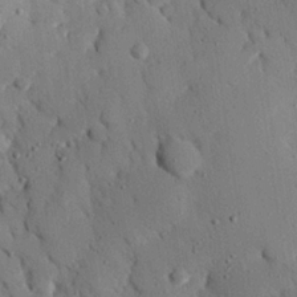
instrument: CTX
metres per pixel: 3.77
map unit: eHh
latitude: 26.0255
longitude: -77.4804
